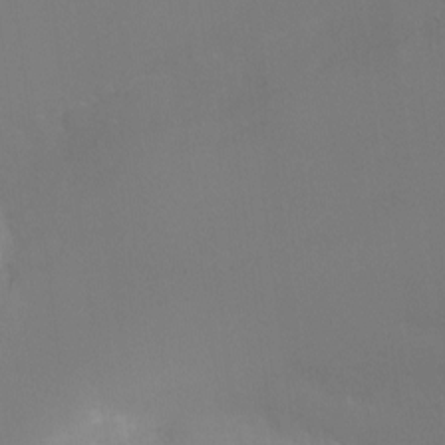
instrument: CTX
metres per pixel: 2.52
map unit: Ht
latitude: -9.4832
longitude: -31.8773
